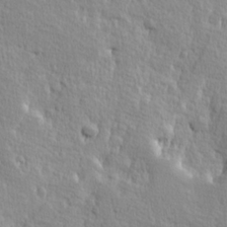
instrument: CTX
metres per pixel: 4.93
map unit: Hve
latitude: 25.1214
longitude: 144.2362
